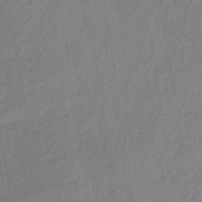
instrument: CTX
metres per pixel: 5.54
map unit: HNb
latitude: -32.8219
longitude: 63.2376
